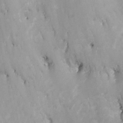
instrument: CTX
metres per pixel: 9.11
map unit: Nhu
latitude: -15.7856
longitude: -52.6491
